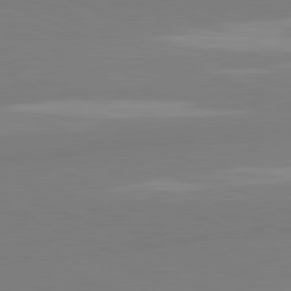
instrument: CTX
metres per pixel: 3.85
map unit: lApd
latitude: 81.8961
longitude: 178.1039
